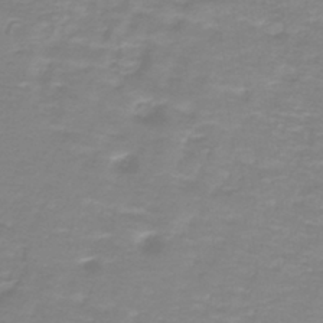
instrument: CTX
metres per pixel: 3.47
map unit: lHb
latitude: -41.2187
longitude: 56.7274
